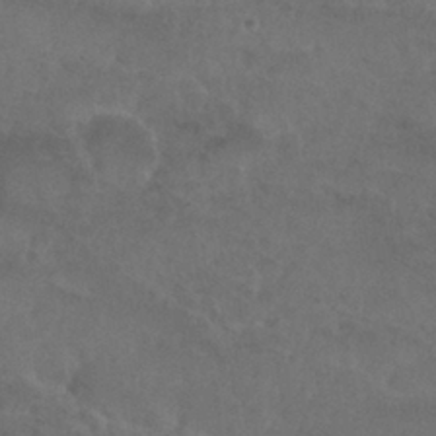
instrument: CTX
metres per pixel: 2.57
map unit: Nhu
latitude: 29.1781
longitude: -52.7058
